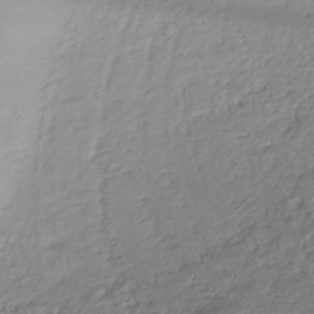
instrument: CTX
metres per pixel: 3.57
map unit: HNhu
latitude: -42.8785
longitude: 102.5574
